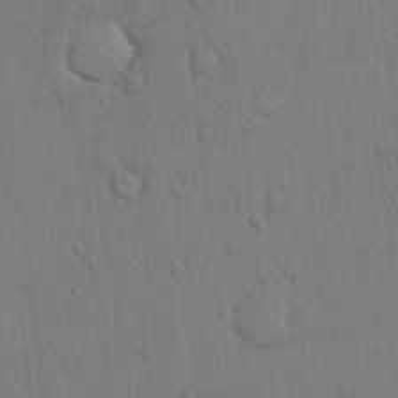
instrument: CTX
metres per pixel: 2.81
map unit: Hto
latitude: 11.5560
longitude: -57.6504
